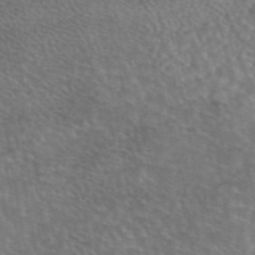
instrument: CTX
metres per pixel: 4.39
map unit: eAb
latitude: 44.6868
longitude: 107.7478
